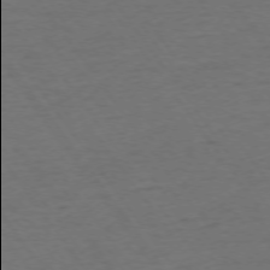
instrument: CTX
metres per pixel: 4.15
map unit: Ap
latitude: -75.3132
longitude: -89.9906
